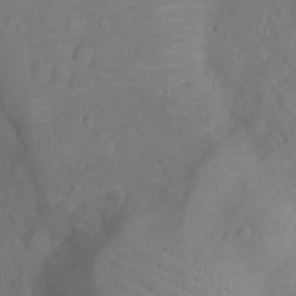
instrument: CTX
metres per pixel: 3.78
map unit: Ht
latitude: -9.4076
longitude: -22.9514
